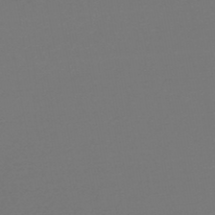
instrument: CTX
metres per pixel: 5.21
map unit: HNb
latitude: -47.4643
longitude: 57.6722
